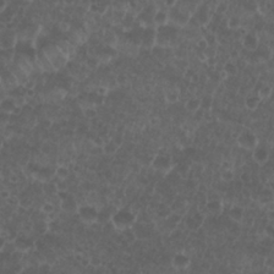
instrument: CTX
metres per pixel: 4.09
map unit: Nhu
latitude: 26.6869
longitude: -52.1389
